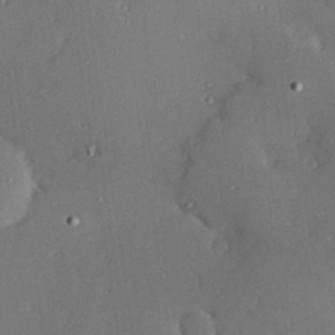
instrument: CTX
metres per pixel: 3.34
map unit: Hve
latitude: 26.7246
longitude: -91.0647
